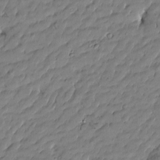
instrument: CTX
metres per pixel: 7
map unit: Htu
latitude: -5.7099
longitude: 177.4265
